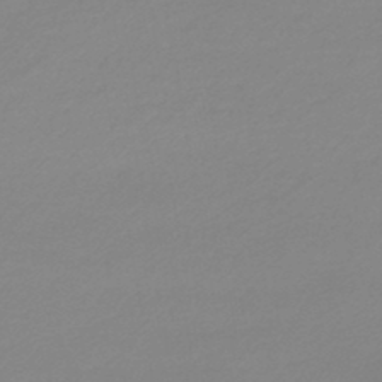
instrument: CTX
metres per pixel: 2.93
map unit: lHb
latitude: -45.6155
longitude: 65.6722
